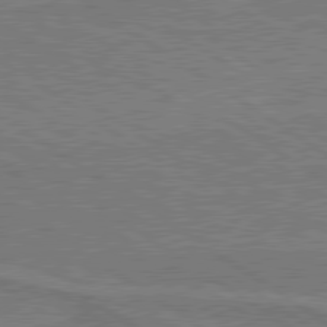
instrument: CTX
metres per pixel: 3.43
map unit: lApd
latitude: 79.9339
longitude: 166.1039
